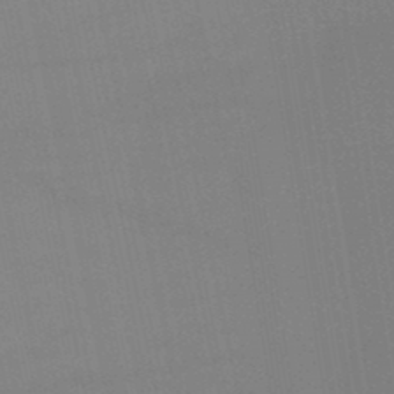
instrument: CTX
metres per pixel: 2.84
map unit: lHb
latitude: -46.1039
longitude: 58.7841
